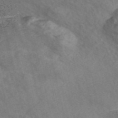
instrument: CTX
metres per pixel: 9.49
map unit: Nve
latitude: -56.9353
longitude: 54.5952
